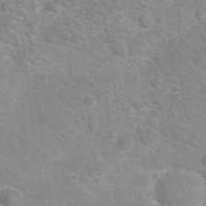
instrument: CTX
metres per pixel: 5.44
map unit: Nhu
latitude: 27.0459
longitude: -62.3468
